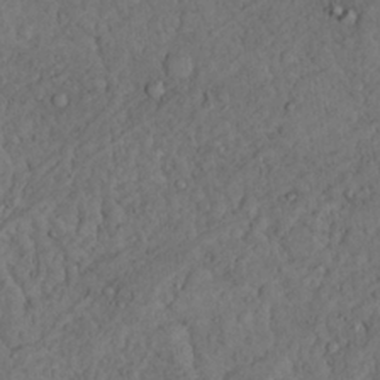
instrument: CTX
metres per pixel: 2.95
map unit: Nhu
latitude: 22.1956
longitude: -70.9136
